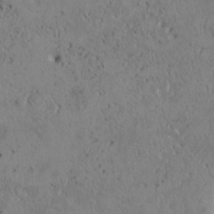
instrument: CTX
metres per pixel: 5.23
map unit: Htu
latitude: 3.1214
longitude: 148.1795
